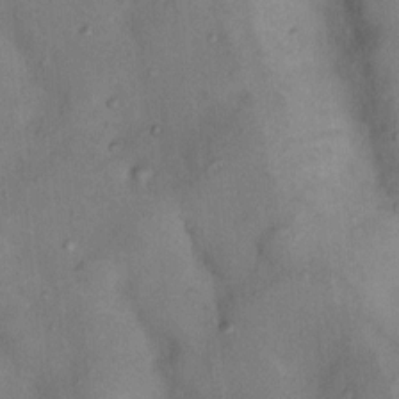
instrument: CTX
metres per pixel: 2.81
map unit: Nhu
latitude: 11.8583
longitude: -28.4979
